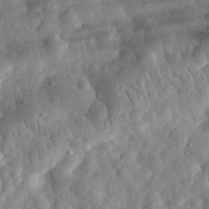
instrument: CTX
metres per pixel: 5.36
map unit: eHh
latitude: 34.2333
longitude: -78.6491
